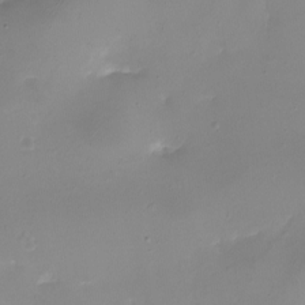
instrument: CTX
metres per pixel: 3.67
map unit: eHh
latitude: -5.6910
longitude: -78.0822
